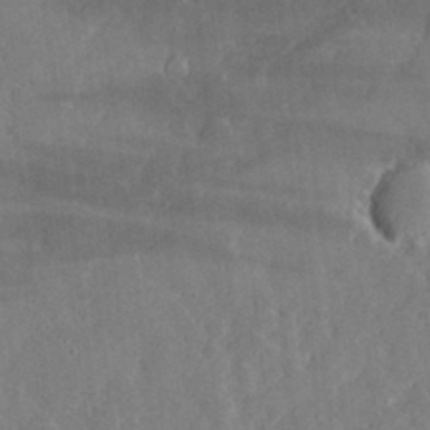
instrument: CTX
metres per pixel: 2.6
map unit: lHvf
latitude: 33.3104
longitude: -91.1592
